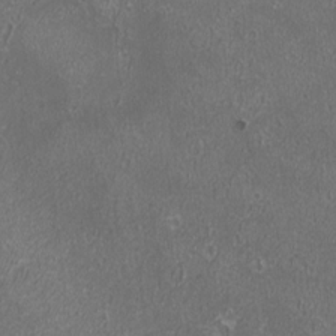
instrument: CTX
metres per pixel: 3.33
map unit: eHh
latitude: -1.1432
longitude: -78.5546
